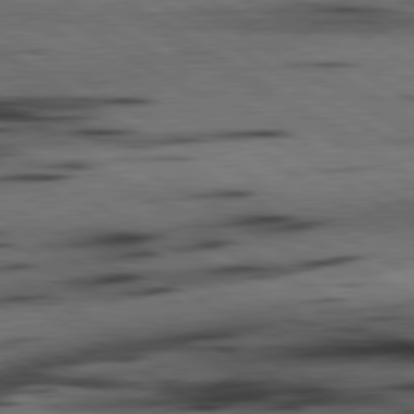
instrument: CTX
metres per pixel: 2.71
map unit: lApd
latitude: 80.5168
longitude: 159.1431
